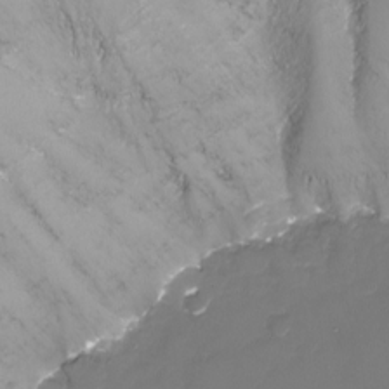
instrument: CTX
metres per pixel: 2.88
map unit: Nhu
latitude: -13.3132
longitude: -69.0081
